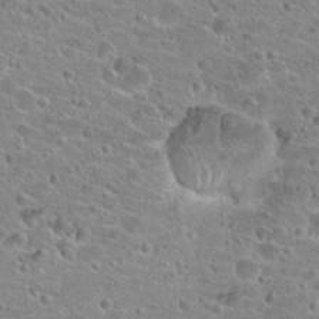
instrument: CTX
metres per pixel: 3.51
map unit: Hto
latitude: 23.5371
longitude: -43.2915
